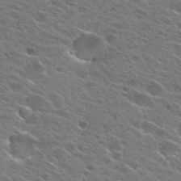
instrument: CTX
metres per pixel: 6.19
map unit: Hto
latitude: 26.4412
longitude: -44.8191
